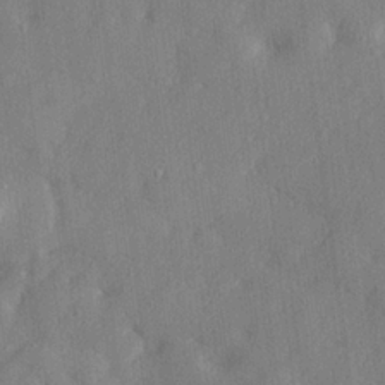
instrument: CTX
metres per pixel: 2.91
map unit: lHvf
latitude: 24.4412
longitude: 143.1431
